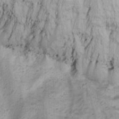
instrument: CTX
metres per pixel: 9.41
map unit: Nhu
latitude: -1.5966
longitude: -74.3656
